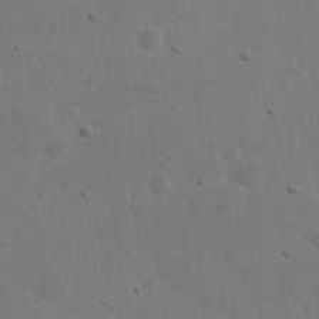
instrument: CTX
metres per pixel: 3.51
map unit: eHh
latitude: 22.1389
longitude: -68.7813
